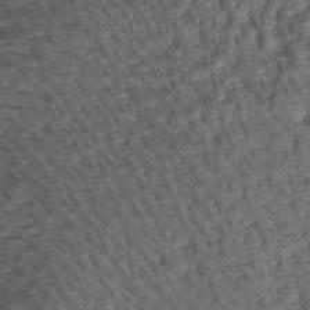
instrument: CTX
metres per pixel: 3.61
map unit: Htu
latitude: -4.2172
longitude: 179.7666
